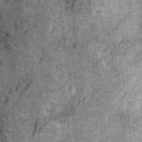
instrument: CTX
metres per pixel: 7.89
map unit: Ht
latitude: 11.3293
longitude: -38.1956
